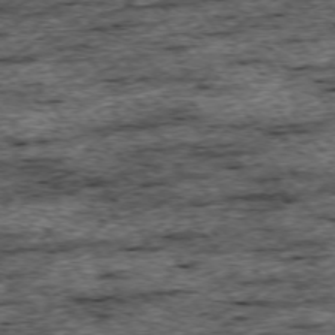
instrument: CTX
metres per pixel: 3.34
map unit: Ap
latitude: -74.8030
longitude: -87.4993
